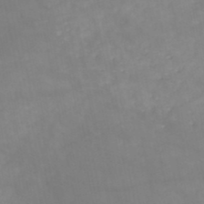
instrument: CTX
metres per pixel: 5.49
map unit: HNb
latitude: -49.0487
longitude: -38.8191
